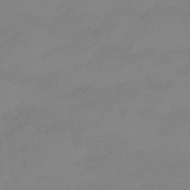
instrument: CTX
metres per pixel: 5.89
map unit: eHb
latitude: -45.4077
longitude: 86.4251
